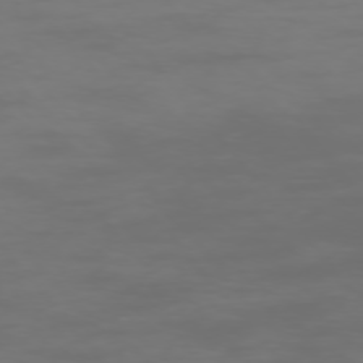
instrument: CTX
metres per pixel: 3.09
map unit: Ap
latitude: -75.7478
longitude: -83.8772
